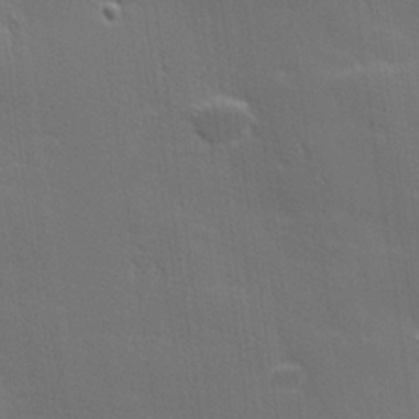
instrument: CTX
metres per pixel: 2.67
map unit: lHvf
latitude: 26.3278
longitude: 141.7289
